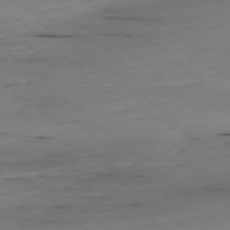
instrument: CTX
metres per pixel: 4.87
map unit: Ap
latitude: -78.0472
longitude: -89.7450
